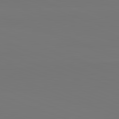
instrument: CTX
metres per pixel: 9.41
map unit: lApd
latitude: 82.1577
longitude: 145.7667
